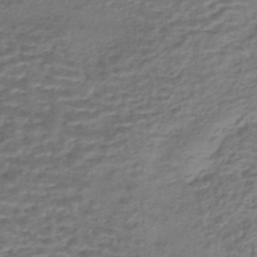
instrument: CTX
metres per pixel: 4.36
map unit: HNhu
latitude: -43.0486
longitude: 103.1053
